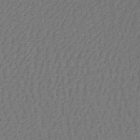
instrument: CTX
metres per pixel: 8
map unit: lHb
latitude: -39.1242
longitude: 63.4643
